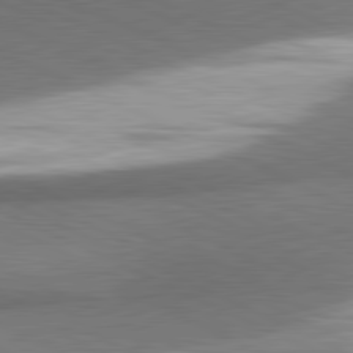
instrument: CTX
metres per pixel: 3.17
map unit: lApd
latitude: 81.4048
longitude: 164.2551
